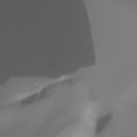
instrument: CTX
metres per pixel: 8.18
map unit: Ht
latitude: -16.3118
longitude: -44.7435
